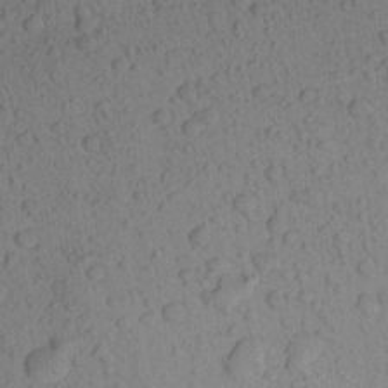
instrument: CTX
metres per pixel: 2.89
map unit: Aa
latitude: 23.1214
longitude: -143.4427
